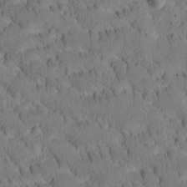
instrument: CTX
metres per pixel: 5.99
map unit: Htu
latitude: -3.6910
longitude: 172.6896
